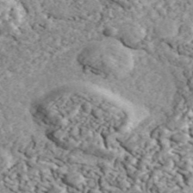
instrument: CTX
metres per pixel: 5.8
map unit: ANa
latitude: 44.5923
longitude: 46.3306
